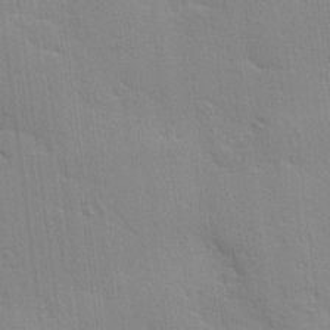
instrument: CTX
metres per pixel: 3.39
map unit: Ave
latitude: 10.0255
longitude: -102.8002
